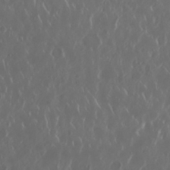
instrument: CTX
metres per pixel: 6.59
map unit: Nhu
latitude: 30.2901
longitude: -59.5182
